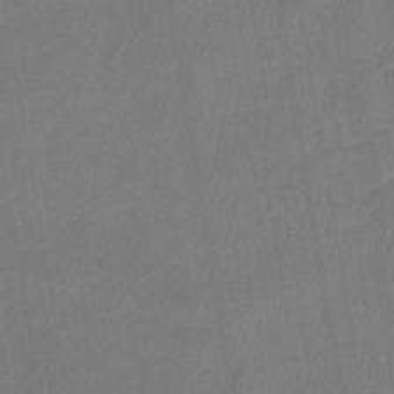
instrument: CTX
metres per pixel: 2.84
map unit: lHb
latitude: -38.5196
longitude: 74.1417
